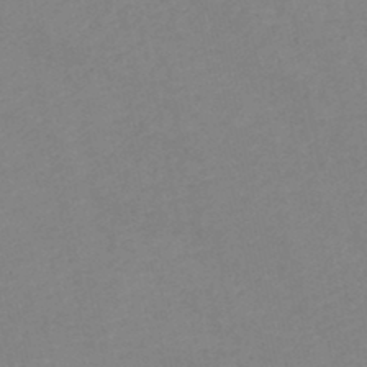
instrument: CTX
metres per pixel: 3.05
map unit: lHb
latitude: -46.6707
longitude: 61.4832
